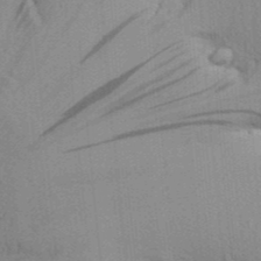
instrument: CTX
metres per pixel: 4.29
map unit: Aa
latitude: 30.7813
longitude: -135.1025
